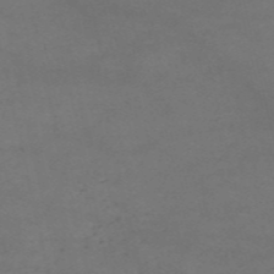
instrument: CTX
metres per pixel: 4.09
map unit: HNb
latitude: -55.2376
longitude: -44.8569
